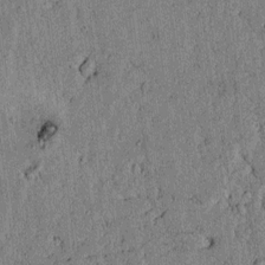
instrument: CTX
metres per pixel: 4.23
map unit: lAvf
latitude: 4.2333
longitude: 158.5195
